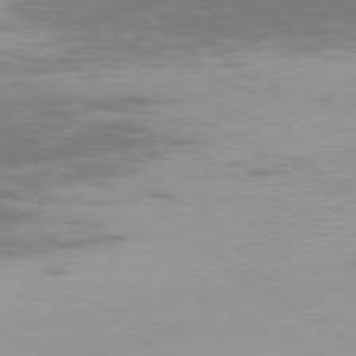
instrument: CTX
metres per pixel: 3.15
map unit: Hpe
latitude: 76.5734
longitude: -135.4993
